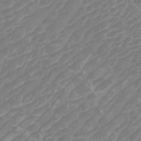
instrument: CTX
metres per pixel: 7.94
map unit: Htu
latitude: -5.7477
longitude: -74.7057
